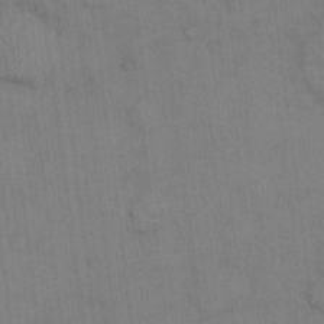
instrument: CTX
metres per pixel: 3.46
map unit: eHh
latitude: 14.2712
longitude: -62.5924
